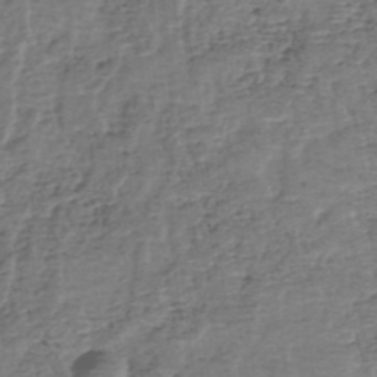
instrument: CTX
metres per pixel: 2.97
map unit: eHh
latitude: -39.6911
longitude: -29.2159
